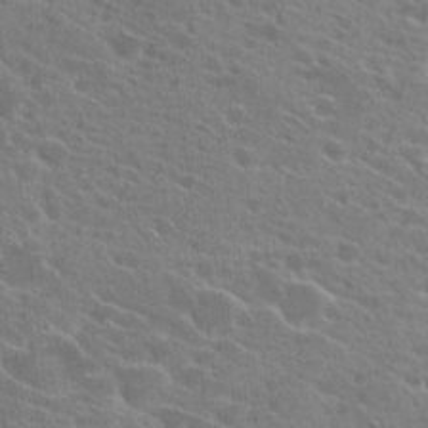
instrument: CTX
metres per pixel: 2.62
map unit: Hto
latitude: 22.5735
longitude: -39.4048
